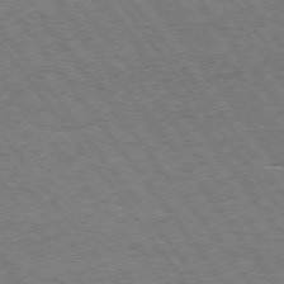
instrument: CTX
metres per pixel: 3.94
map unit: Hpe
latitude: 74.9703
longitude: -139.1403
